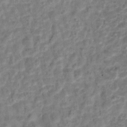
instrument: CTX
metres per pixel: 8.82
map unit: Hto
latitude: 6.5357
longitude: -31.6316
